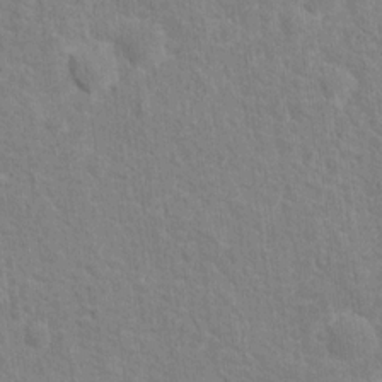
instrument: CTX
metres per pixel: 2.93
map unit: Hto
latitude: 13.0648
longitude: -38.0255
